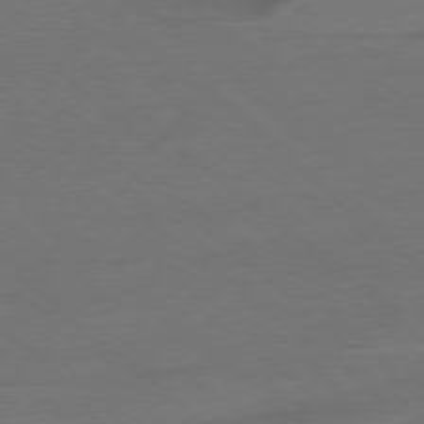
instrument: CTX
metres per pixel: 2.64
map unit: Ap
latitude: -78.2739
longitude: -96.8191
